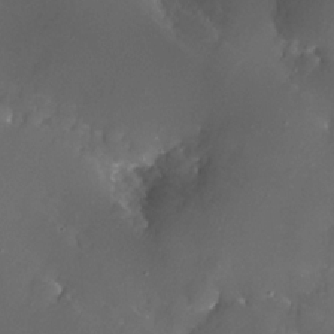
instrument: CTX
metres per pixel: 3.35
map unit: Nhe
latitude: -32.4818
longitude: -115.9906
